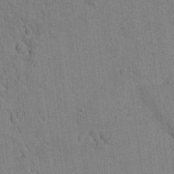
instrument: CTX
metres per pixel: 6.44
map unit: Htu
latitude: 0.9324
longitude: 174.4440
